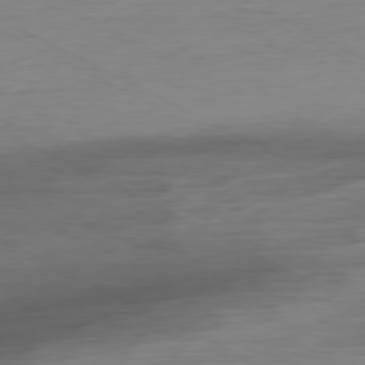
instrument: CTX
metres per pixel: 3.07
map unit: Ap
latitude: -80.3873
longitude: -83.0080
